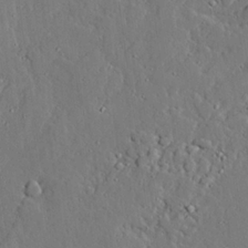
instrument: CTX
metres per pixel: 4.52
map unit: lAvf
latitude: 23.9528
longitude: -111.1214
